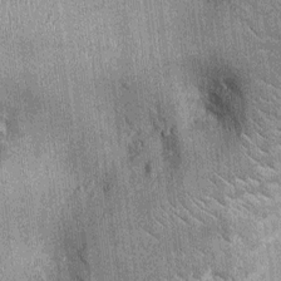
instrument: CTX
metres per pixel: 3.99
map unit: Ht
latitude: -3.0297
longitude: -12.7435
